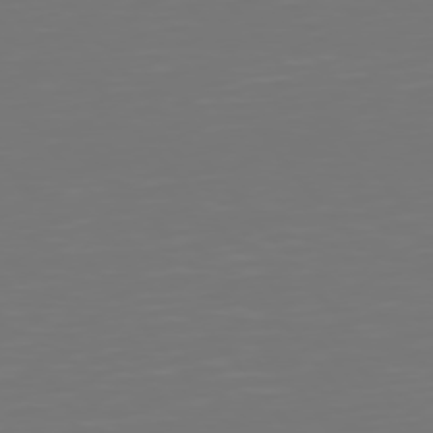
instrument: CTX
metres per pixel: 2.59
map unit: Hpe
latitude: 75.5938
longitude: -124.1955
